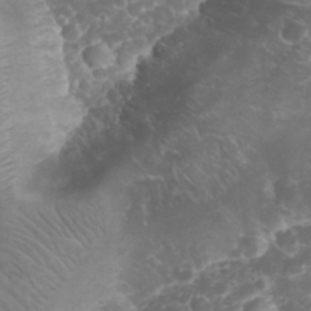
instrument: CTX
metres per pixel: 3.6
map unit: eHh
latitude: 32.8191
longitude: -62.9325
